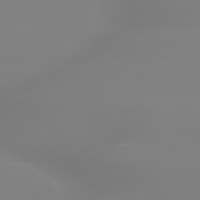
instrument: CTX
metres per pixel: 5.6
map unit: lApd
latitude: 79.6505
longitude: -136.0255
